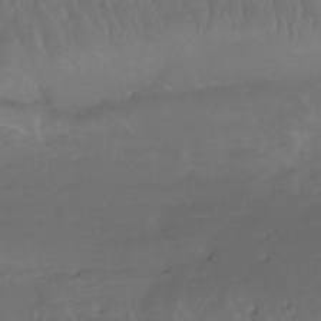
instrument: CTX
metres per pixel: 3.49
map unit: Htu
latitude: -14.7275
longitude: -46.8191
